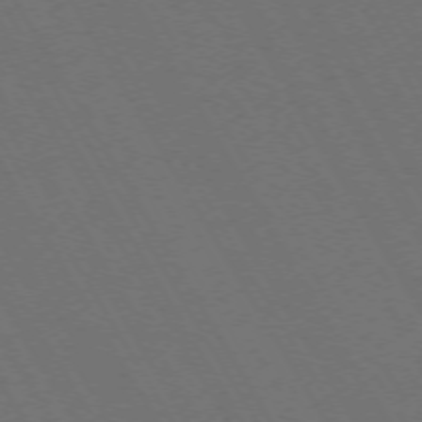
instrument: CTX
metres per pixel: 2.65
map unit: Ap
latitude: -74.1417
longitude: -74.2145
